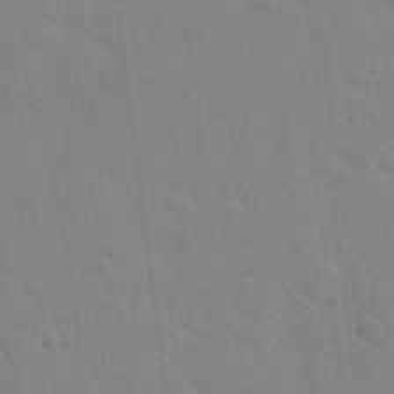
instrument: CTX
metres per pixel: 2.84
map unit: Hto
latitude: 20.3845
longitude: -54.2144
